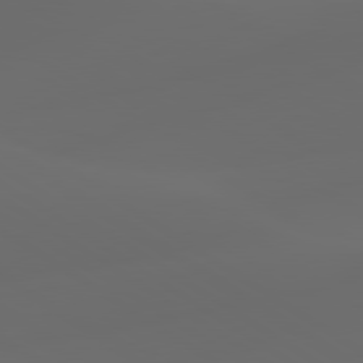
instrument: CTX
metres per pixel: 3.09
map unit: lApd
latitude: 80.0255
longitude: -90.7813
